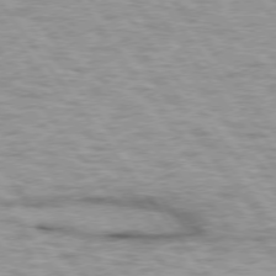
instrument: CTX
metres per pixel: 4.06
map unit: lApd
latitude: 75.0270
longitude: -48.3089
